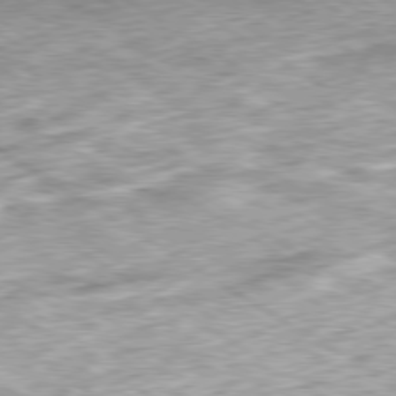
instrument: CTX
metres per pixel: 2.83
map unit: Ap
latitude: -80.1417
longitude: -51.6127
